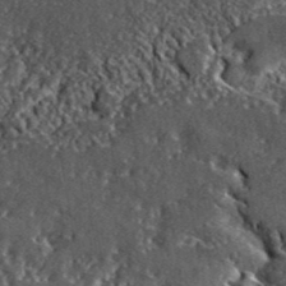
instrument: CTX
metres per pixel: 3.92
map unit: lHvf
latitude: 41.9528
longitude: -89.0648
